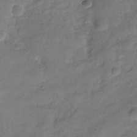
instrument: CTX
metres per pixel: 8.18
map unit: Hve
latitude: -31.4643
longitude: 96.1795
